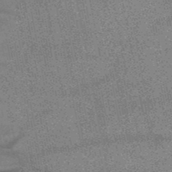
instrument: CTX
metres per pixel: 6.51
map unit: HNb
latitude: -52.1039
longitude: -42.7057
